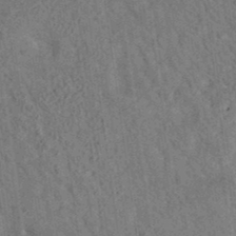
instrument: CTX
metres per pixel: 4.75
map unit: eAb
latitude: 35.1025
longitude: 109.2376
